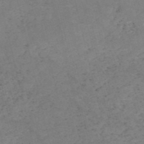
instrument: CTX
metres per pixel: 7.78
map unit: HNb
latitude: -54.5574
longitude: -47.3671
